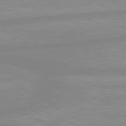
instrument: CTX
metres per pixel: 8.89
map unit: lApd
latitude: 80.1389
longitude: -168.2712
